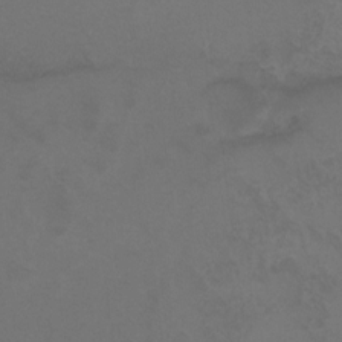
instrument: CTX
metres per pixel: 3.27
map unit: Hto
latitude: 3.4426
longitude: -32.3467
